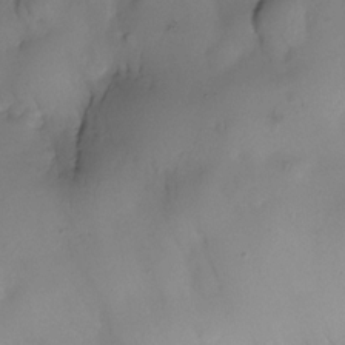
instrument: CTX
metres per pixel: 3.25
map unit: Nhe
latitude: -30.7652
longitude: -139.5182
